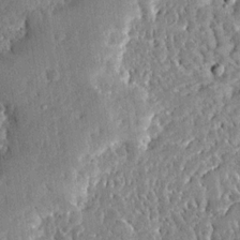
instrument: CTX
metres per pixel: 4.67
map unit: Ave
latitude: 12.9136
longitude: -137.2537
